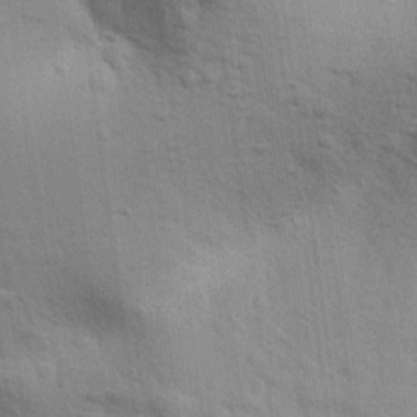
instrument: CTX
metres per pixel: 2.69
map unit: eHh
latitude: 24.3089
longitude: -79.1592
